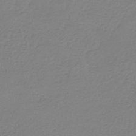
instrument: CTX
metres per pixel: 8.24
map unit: HNb
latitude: -33.7667
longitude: 55.5777
